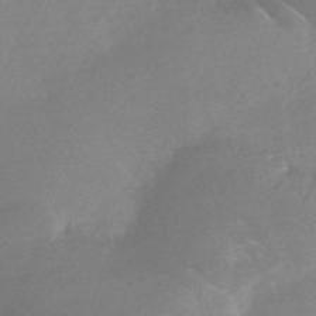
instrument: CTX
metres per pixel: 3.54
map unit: HNb
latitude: -49.3132
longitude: -47.4805
